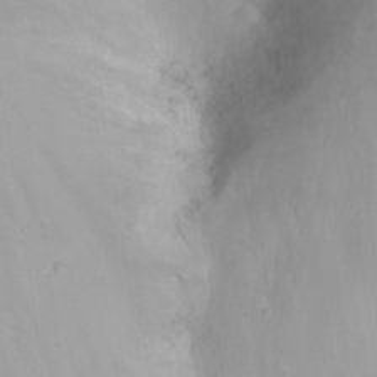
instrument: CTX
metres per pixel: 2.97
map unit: eHh
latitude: 24.4978
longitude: -63.0270
